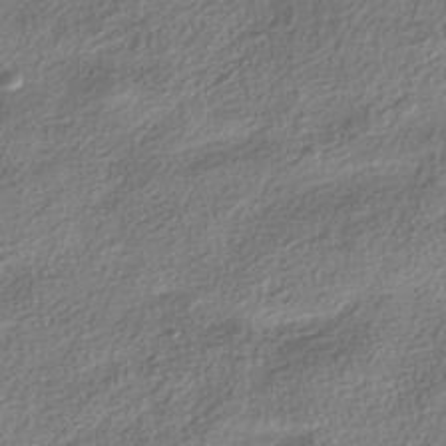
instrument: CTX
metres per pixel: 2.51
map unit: HNhu
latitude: -40.0472
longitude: 101.9178
